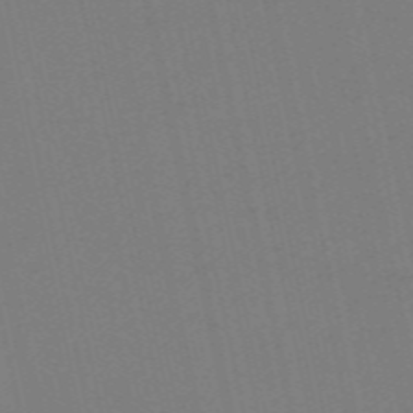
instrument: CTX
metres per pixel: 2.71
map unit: Nve
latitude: -57.7288
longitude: 50.4062
